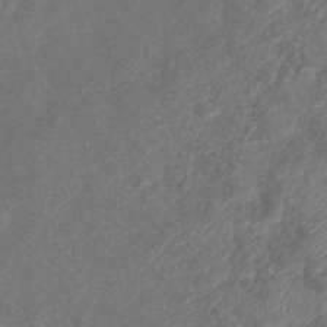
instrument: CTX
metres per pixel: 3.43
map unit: eHb
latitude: -39.6155
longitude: 77.3321
